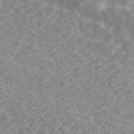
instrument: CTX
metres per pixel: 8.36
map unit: ANa
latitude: 43.1592
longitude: 25.5588
